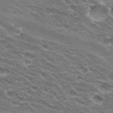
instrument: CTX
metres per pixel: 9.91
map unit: Hto
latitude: 32.2145
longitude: -42.2523
